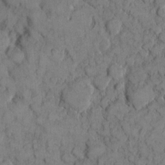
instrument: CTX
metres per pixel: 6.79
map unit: eHh
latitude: 7.8583
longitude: -64.4223
